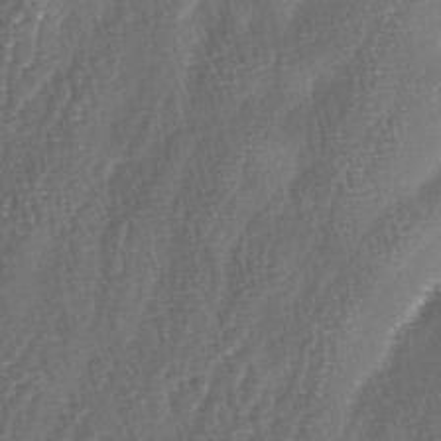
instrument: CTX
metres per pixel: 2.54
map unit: lAa
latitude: -4.9163
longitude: -128.8947
